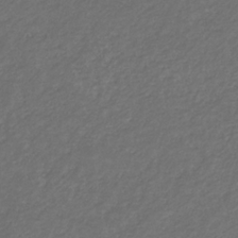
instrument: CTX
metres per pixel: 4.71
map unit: eHb
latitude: -32.1228
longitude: 69.8800
